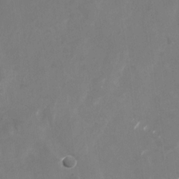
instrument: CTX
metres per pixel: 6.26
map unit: Nhu
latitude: -28.7652
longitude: -76.7057
